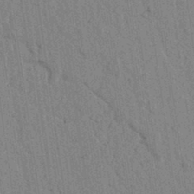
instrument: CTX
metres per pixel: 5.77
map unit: lAvf
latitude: 6.4790
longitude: 164.4818
